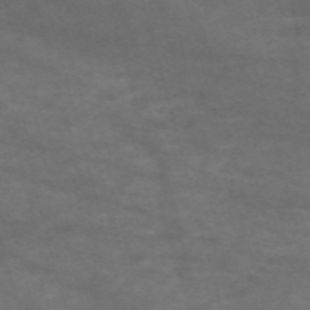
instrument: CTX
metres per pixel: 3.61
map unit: Nve
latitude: -59.5777
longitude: 58.7841
